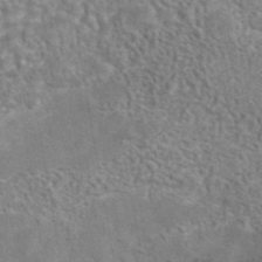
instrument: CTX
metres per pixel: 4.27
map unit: eAb
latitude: 42.9514
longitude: 106.6897
